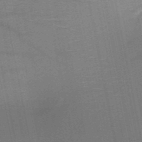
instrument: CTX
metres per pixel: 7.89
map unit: HNb
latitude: -50.6896
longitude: -42.7057
